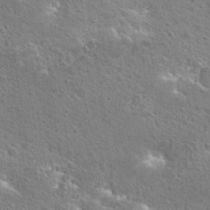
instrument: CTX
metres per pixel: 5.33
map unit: Hto
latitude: 25.5371
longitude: -45.4048
